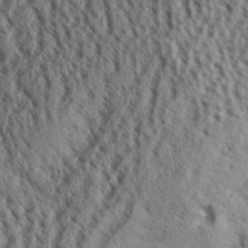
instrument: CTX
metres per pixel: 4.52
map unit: Aa
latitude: 32.2334
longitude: -136.6113
